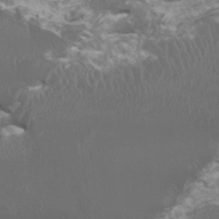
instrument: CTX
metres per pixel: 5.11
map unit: HNhu
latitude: 1.5749
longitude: 1.1809
